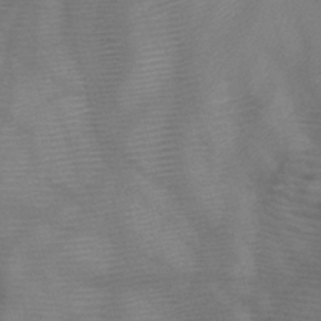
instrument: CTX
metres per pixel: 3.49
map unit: HNb
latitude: -45.6911
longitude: -41.3859
